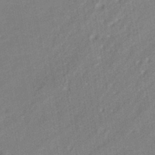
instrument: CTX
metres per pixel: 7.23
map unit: HNhu
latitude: -42.5006
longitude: 91.5399
